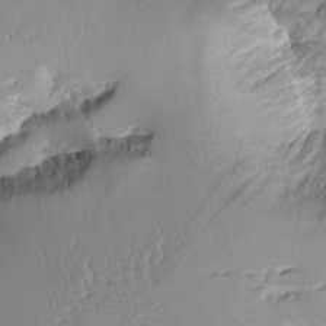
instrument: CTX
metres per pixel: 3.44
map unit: Aa
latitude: 10.8758
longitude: -127.3293
